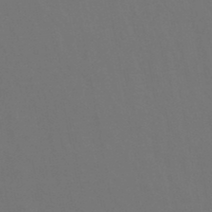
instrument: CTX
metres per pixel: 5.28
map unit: lHb
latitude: -47.5588
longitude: 74.7275
